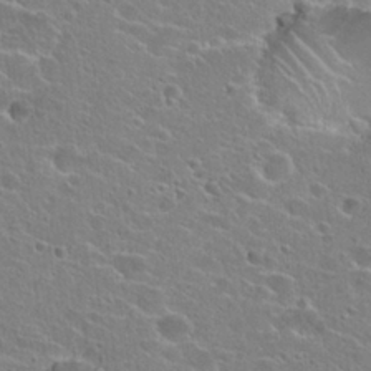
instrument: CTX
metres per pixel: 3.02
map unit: Hto
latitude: 24.7057
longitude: -44.8569
